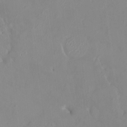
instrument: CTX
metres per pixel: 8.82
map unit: HNhu
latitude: 6.3278
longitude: 2.5573
